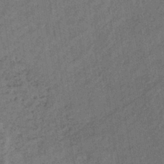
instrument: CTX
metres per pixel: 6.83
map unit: lHb
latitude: -39.8234
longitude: 62.4818
